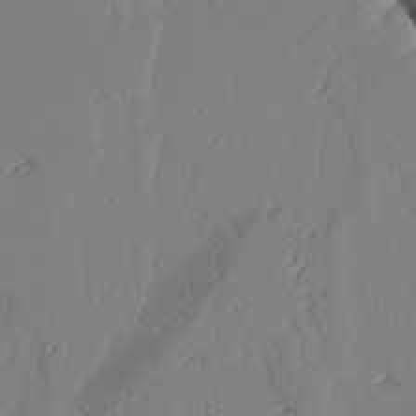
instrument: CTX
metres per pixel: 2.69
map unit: lAvf
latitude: 25.7260
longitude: -110.8947
